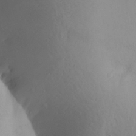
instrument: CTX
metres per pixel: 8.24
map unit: Aa
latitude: 27.9717
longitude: -147.8017
